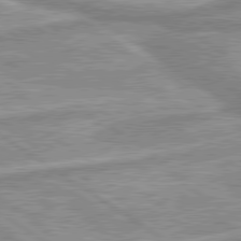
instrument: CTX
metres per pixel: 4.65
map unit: lApd
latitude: 80.1578
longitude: -176.2711
